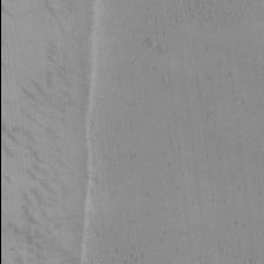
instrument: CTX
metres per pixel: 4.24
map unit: Ave
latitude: -9.1809
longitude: -121.9906
